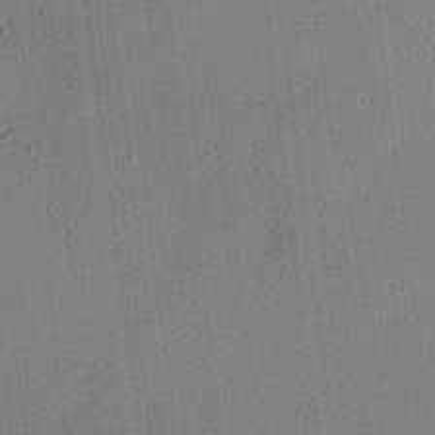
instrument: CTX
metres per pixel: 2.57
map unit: lAa
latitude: 12.9514
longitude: -107.4426
